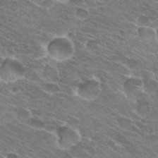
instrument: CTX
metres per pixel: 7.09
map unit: Hto
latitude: 31.4238
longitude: -43.9528
